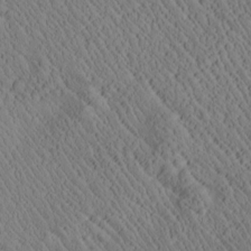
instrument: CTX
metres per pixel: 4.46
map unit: Htu
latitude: 0.9324
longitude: 176.2551
